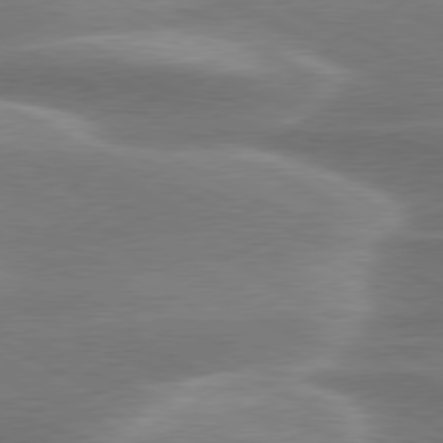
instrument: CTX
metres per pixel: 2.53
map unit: lApd
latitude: 79.5371
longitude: -116.2523
